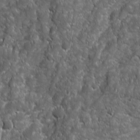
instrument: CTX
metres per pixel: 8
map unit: Ave
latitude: 16.1011
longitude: -132.7435
